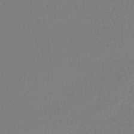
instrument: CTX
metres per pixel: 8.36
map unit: lHb
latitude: -40.9164
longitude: 71.5966
